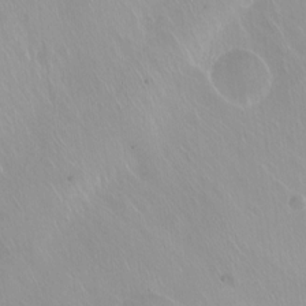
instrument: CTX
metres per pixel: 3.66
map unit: Hto
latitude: -13.6533
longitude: -41.4804
